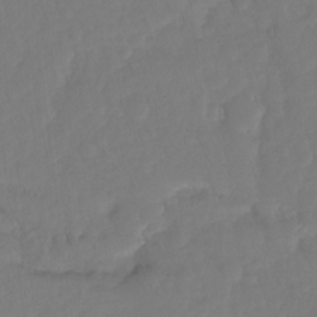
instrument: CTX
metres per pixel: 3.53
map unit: Ht
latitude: -14.4062
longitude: -57.2536
